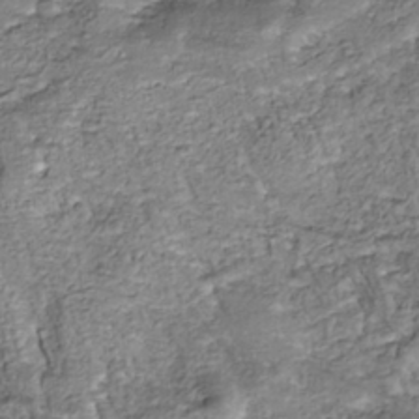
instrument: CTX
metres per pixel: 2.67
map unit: Nhu
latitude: -38.4062
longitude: -81.4426
